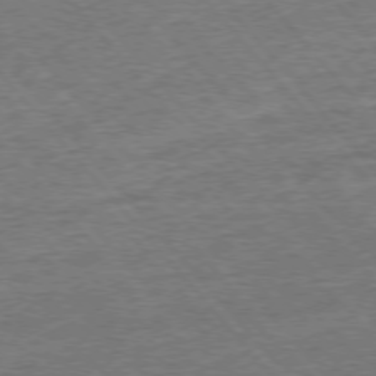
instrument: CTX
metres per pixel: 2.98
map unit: Ap
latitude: -76.8408
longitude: -96.0822
